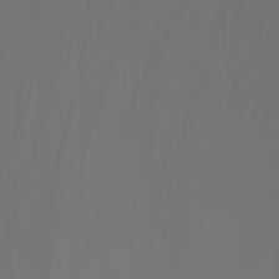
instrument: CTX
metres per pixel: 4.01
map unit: Htu
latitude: -7.3320
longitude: -71.7827
